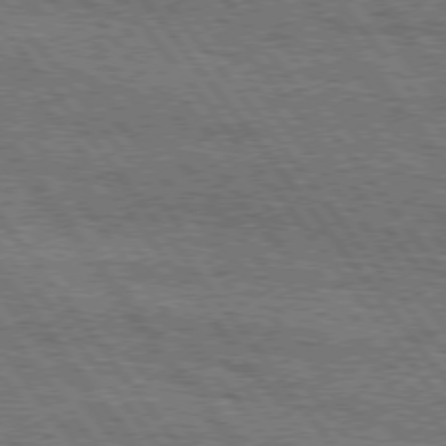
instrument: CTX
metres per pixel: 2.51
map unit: Hpe
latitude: 75.4238
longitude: -152.7435
